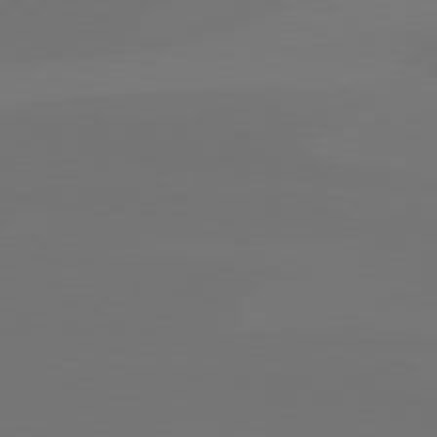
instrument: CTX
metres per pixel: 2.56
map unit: Hpe
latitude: 78.6680
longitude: -132.1767
